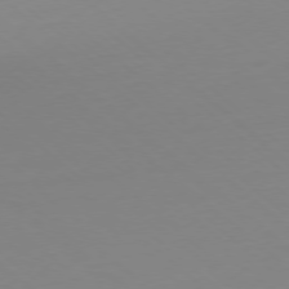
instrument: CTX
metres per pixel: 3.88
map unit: Hpe
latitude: -78.1228
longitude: 12.7463
